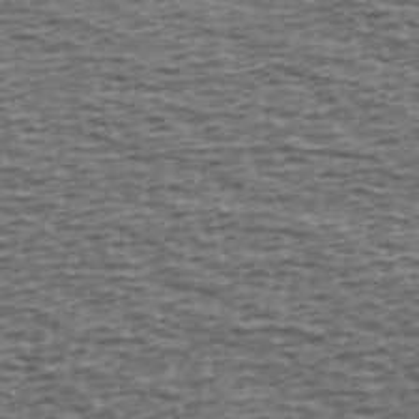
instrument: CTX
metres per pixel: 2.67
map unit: Ave
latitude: 39.7450
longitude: -113.0836
